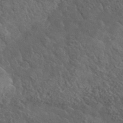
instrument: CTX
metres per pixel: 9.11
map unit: lHvf
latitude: 37.6316
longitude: -90.8191
